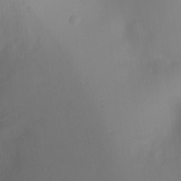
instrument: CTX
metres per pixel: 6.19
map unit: Ht
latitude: -4.1605
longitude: -27.7072
